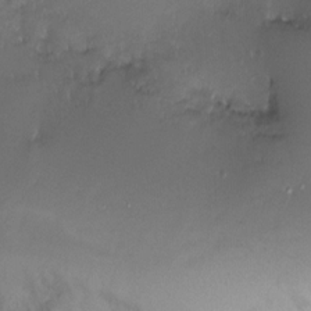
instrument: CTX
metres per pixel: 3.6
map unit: Nhu
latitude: -17.6344
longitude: -45.9339
